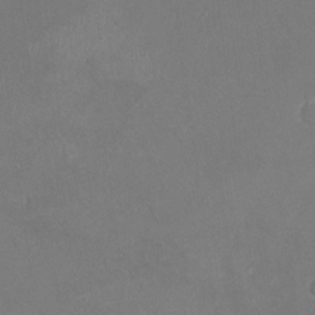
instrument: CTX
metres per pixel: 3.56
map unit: Nhu
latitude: -22.5763
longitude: -57.6315
